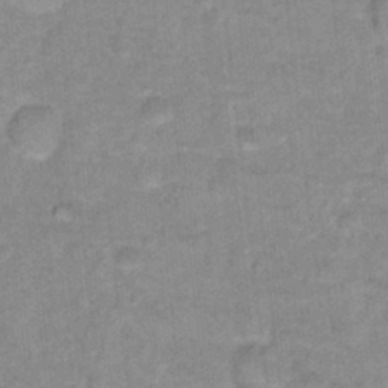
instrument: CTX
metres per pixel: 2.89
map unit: Hto
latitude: 16.8191
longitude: -35.2348
